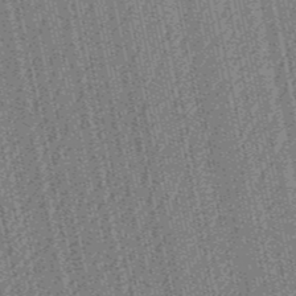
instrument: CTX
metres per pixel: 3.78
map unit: HNb
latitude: -51.8611
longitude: -49.6694
